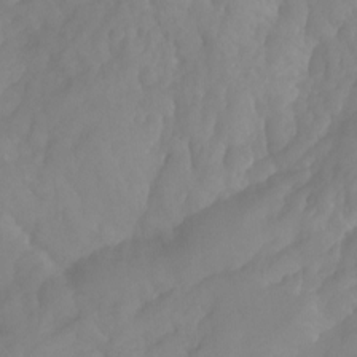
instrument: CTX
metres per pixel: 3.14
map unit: Aa
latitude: -13.3888
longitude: -59.0647
